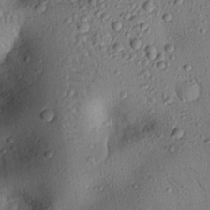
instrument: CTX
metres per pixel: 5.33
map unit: eHh
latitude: 25.3103
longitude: -76.2144
